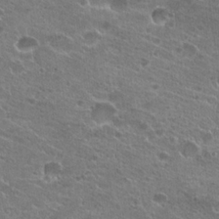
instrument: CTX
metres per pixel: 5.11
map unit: Hto
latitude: 22.8569
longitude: -41.3670
